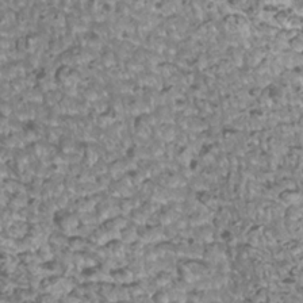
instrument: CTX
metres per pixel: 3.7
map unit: Htu
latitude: 3.3670
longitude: -20.9514
